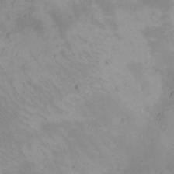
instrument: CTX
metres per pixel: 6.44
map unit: eHh
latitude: -9.2943
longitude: -66.7624
